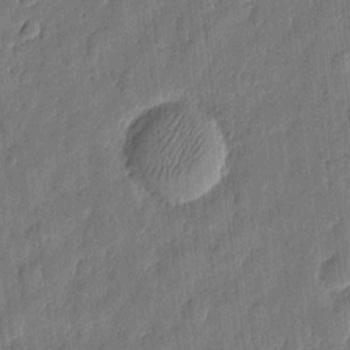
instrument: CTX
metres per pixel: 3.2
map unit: eHh
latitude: 7.4426
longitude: -73.8395
